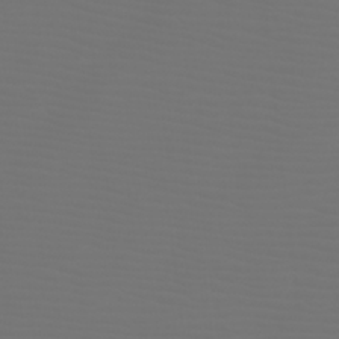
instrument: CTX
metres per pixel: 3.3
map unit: Htu
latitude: -6.0283
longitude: -74.0633
